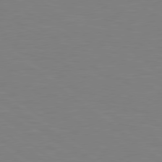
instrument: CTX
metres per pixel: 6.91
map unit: Hpe
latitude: 78.8002
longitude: -148.8947
